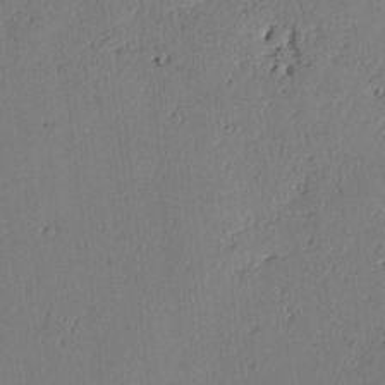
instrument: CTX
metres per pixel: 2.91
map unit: lAvf
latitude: -2.9163
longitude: -106.1578
